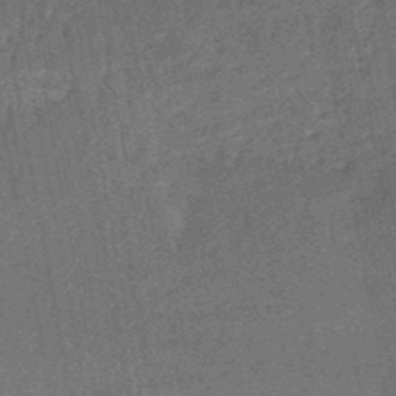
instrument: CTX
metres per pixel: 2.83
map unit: HNb
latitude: -51.6722
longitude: -49.6127
